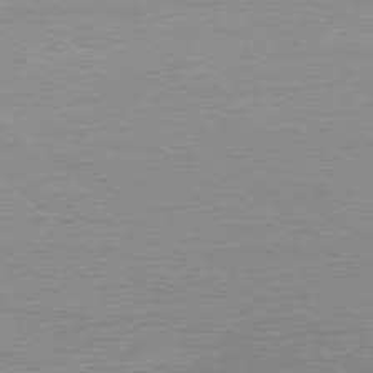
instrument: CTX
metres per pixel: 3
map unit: Ap
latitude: -77.0109
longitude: -70.8191
